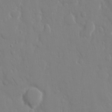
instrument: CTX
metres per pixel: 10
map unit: eHh
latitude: 14.3279
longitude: -71.1592
